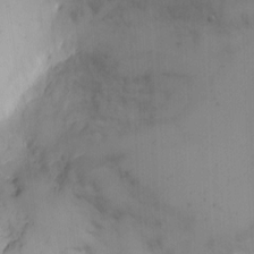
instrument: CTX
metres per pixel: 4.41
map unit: Nhe
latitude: -2.4440
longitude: -59.1403
